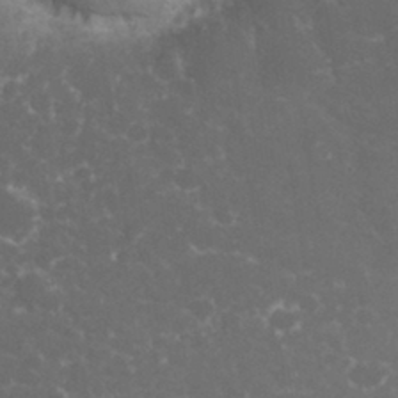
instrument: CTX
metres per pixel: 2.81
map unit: eHh
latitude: 32.7435
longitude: -61.3292
